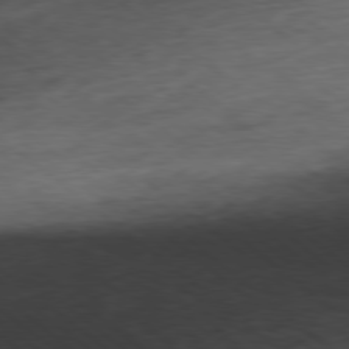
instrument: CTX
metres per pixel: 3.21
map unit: Ap
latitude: -79.7855
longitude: -70.5735
